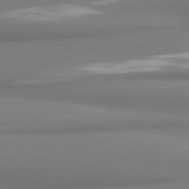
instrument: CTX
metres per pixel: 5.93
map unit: lApd
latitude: 81.5749
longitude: 176.5385
